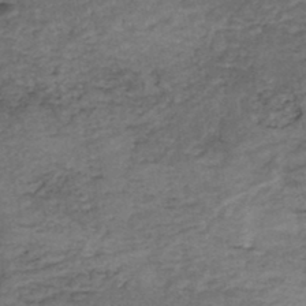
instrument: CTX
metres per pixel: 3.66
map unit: Nhe
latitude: -48.1606
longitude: -170.8947
